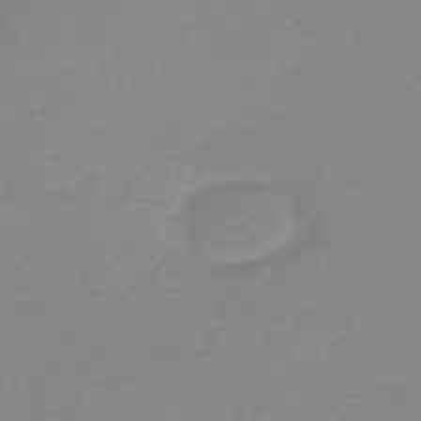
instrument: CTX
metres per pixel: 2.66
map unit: HNb
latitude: -45.0486
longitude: 54.7463
